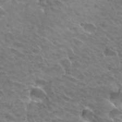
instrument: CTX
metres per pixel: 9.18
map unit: Hto
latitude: 28.5357
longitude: -39.0458
